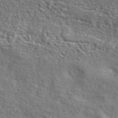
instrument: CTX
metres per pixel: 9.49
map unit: lHvf
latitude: 42.7057
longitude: -87.9528
